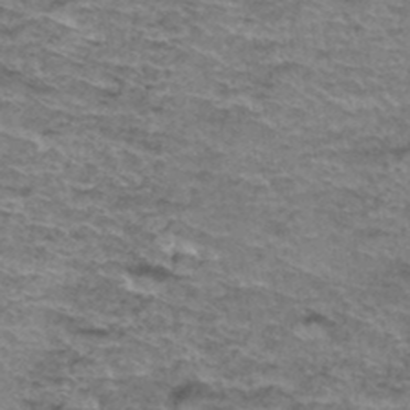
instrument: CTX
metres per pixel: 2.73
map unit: Hto
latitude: 36.9703
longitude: -42.8191
